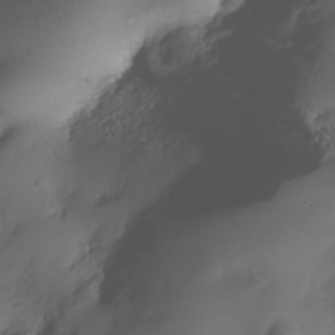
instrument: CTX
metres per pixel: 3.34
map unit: Nhe
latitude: -35.7855
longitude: -144.8947
